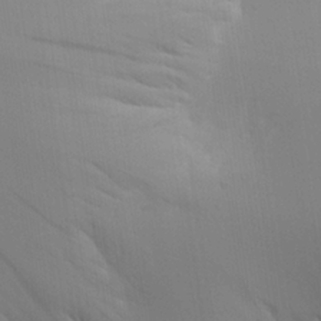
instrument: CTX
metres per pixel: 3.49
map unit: Aa
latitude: 22.1578
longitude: -146.2145
